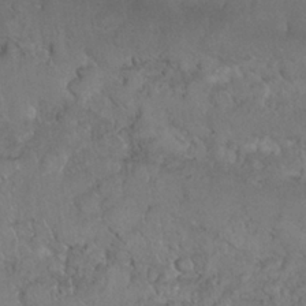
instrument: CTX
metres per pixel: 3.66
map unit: Nhu
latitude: 27.0459
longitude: -65.8583
